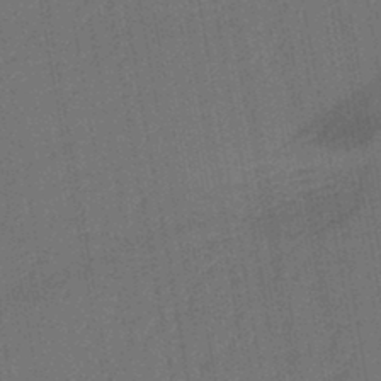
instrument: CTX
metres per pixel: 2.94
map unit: lHb
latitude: -43.9556
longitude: 63.1998
